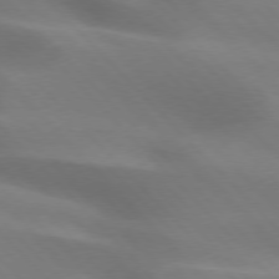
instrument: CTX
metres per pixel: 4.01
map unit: lApd
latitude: 75.6316
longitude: -61.8394
